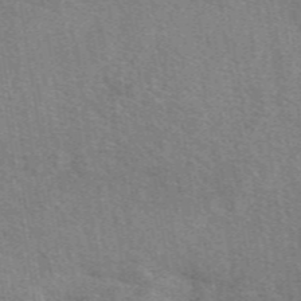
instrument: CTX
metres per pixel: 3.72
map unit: eAb
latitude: 49.1214
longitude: 115.0297
